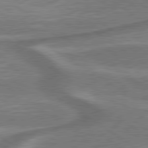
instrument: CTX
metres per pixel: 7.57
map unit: lApd
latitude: 79.8017
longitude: 171.4455
